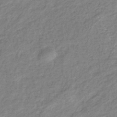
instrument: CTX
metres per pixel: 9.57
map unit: eHb
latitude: -37.8989
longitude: 76.2739
